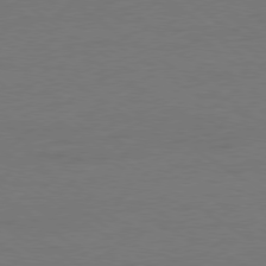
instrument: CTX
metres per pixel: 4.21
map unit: Ap
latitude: -79.6721
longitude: -53.1025
